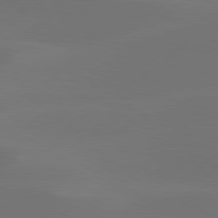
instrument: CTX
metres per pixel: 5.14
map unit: Hpe
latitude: 78.4790
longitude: -130.8191
